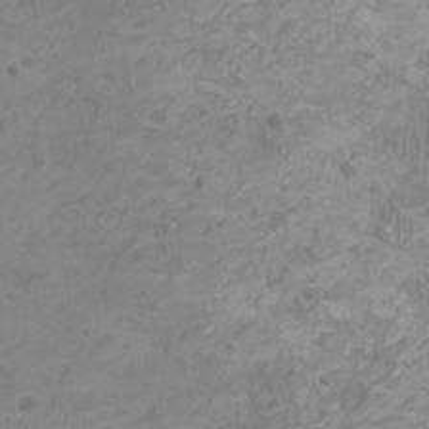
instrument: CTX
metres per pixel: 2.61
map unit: HNhu
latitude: 1.7827
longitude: -1.6882
